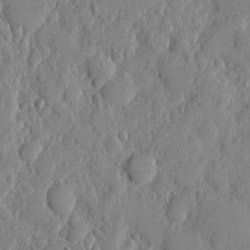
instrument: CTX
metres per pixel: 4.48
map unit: eHh
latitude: 6.1767
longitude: -72.5168
